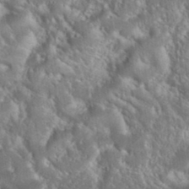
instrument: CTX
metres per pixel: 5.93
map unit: eHh
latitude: 36.3279
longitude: -61.2915
